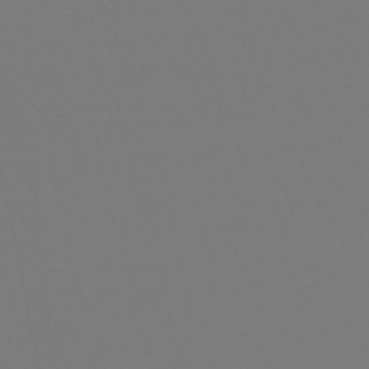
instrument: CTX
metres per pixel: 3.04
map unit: lHb
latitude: -49.8045
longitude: 70.0661
